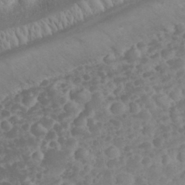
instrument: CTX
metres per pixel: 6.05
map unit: eHh
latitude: 32.6302
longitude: -62.1389
